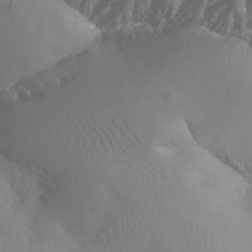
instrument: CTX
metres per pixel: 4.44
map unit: Nhu
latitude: -12.1039
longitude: -67.8016
